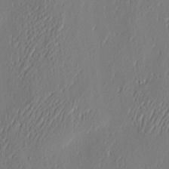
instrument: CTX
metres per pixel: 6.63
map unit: eHh
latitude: 4.1011
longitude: -77.8394
